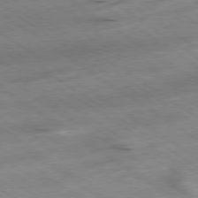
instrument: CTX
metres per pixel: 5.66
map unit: Hpe
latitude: -78.8408
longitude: -21.4049
